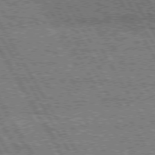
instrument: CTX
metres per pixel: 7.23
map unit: Hpe
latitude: 74.9325
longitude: -154.2145
